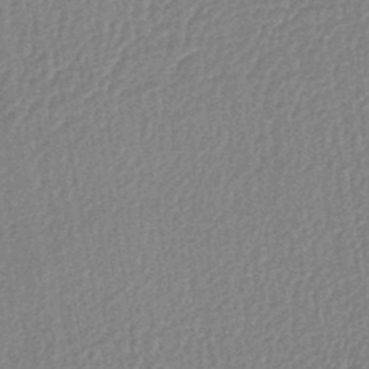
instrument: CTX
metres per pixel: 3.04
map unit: lHb
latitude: -44.1606
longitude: 64.8408
